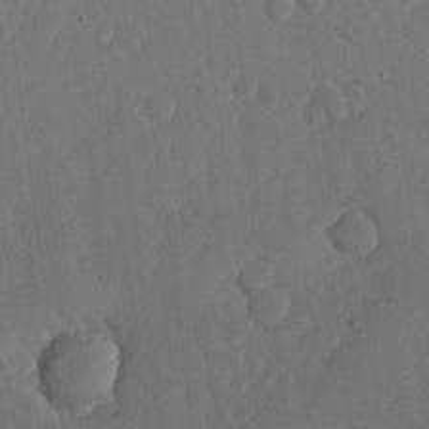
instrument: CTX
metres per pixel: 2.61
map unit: lHvf
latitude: 17.3671
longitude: -114.4978
